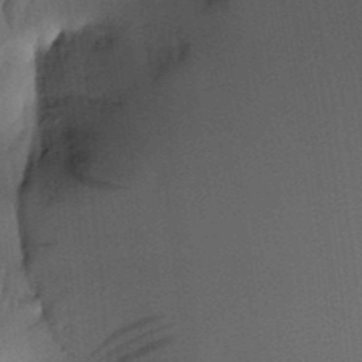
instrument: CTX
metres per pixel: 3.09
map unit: HNhu
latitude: 13.1403
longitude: 10.8030
